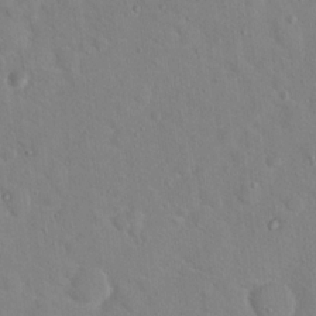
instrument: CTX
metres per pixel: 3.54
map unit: Hto
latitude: 17.3860
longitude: -39.4426
